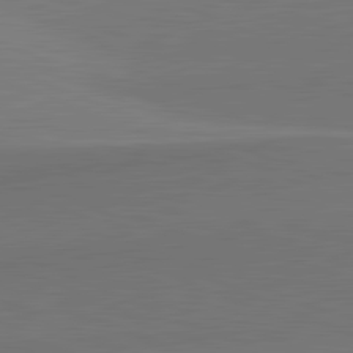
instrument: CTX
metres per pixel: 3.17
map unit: lApd
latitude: 81.9339
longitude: 149.6911
